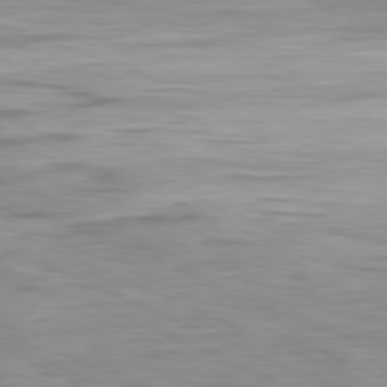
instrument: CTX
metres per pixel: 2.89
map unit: Ap
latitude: -81.2187
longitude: -81.8394
